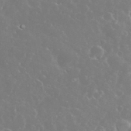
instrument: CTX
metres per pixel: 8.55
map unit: eHh
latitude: 34.7057
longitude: -60.9891
